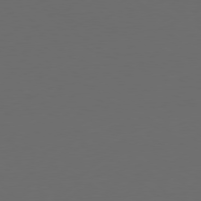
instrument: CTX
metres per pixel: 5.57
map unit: Ap
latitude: -79.6533
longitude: -64.8947
